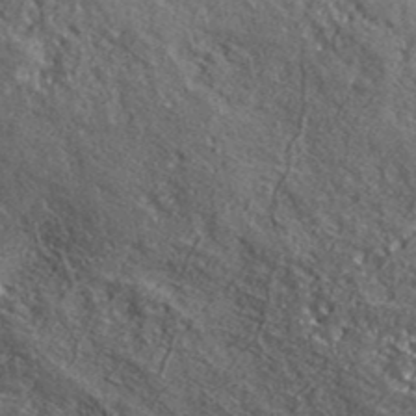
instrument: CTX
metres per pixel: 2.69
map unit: lHvf
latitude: 42.0822
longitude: -90.0822
